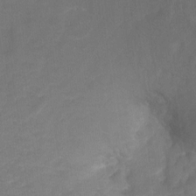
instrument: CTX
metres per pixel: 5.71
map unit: Ht
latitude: -11.1053
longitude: -35.2348
